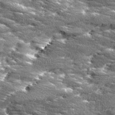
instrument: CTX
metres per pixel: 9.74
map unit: Ave
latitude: 18.4034
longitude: -136.6302
